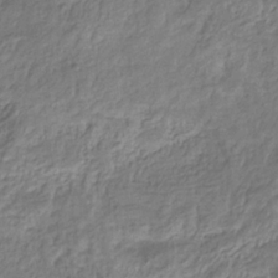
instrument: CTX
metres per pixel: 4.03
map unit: HNhu
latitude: -29.0109
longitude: 66.5952
